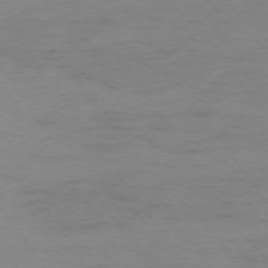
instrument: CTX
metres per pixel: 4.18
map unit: Ap
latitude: -74.8030
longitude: -85.4238
